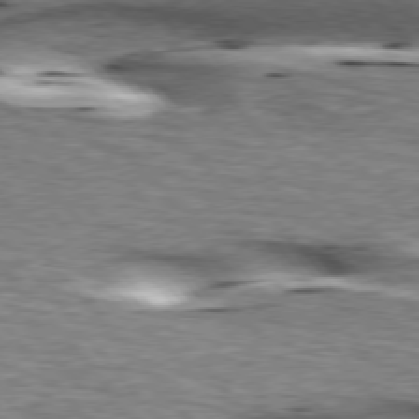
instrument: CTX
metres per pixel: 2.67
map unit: lApd
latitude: 76.2522
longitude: -60.5923
